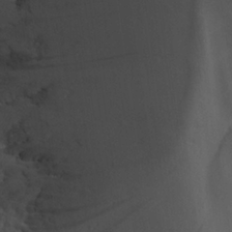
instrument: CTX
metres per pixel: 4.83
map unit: Aa
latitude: 26.0255
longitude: -128.2144
